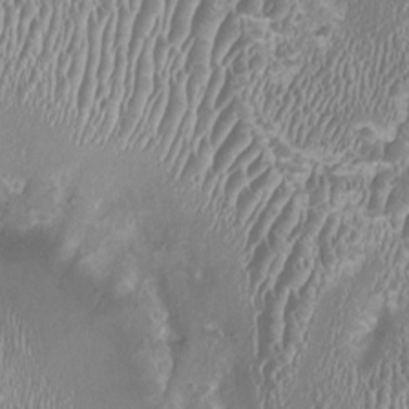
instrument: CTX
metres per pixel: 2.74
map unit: HNhu
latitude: -2.6140
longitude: -0.2522
